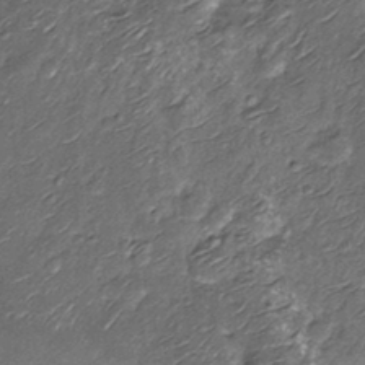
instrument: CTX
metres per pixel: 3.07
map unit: Nhu
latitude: -13.0864
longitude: -22.5546
